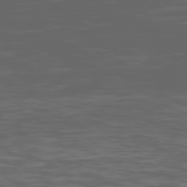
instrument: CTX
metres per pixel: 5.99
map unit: Hpe
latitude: 74.0255
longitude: -127.0081
